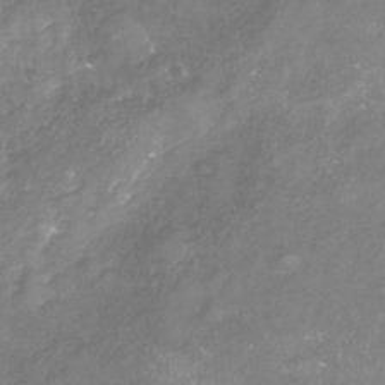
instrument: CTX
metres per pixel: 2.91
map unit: Nhu
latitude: -23.5210
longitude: -57.7071
